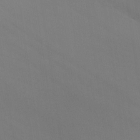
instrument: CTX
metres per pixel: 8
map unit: Nhu
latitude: -6.9352
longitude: -95.1970
